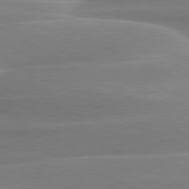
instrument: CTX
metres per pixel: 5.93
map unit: lApd
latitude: 79.6127
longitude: -115.8583
